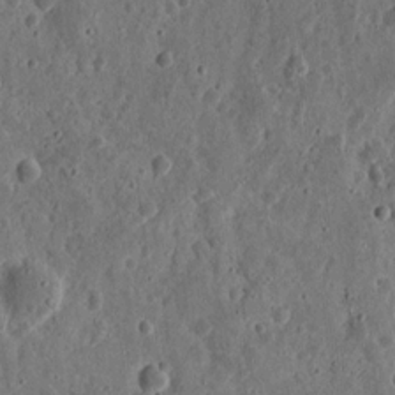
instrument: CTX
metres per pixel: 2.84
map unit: eHh
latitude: 11.4804
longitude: -73.8962
